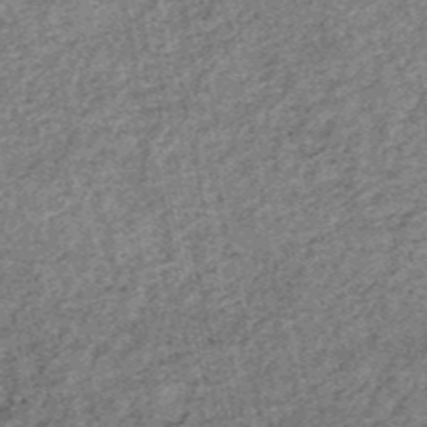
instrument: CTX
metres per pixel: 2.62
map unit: HNb
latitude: -53.1809
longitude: -49.3293
